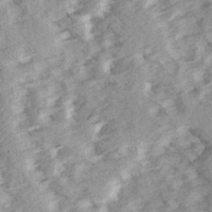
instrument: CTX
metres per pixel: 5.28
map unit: Ave
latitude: 14.9892
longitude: -104.3090
